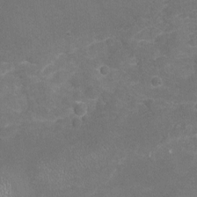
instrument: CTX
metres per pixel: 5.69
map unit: Nhu
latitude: -18.4629
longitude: -56.8380
